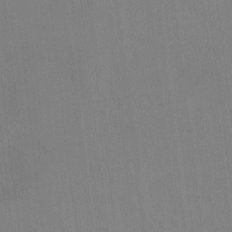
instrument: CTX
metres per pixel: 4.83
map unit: Hto
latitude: -11.0298
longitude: -38.4412
